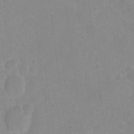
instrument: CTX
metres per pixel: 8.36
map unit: Hto
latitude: -7.0108
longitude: -38.1578
